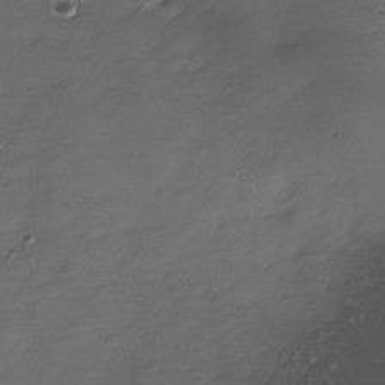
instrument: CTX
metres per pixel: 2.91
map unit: Nhe
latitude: -34.5763
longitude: -88.4790
